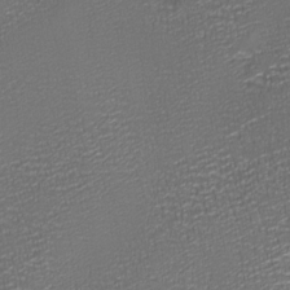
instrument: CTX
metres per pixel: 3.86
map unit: Ave
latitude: -7.6533
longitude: -119.1970
